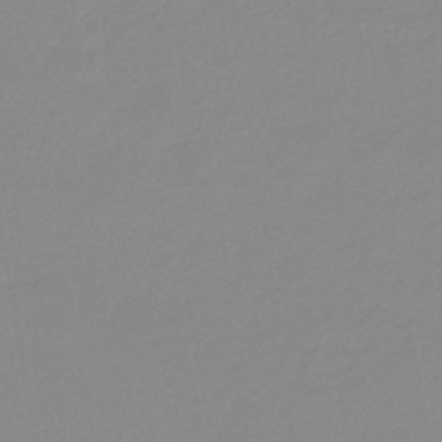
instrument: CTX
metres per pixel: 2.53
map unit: eHb
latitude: -44.4251
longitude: 88.0472
